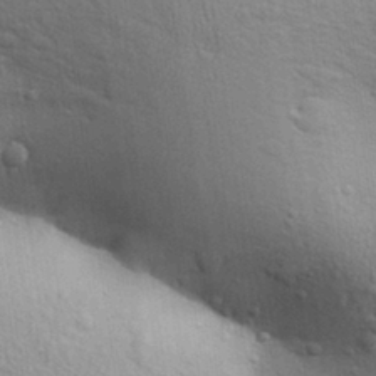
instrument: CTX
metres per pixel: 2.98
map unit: Aa
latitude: 29.8961
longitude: -147.5560
